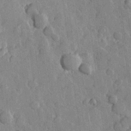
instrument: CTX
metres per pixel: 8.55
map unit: Hve
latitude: 23.8205
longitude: 149.2376
